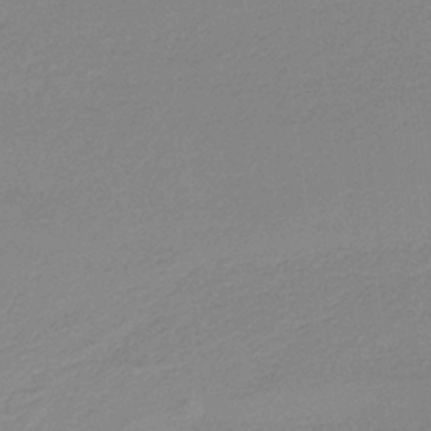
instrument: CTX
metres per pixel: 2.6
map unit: HNb
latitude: -36.4440
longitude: 55.0864
